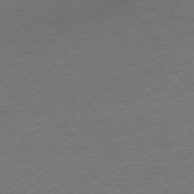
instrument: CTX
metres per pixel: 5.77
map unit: Ap
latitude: -75.4077
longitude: -84.1011
